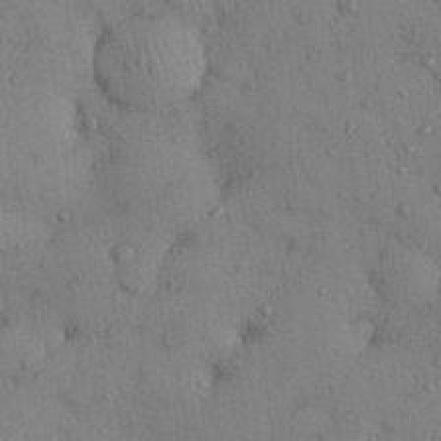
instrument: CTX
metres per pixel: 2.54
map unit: Nhu
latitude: 28.4601
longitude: -71.0836
